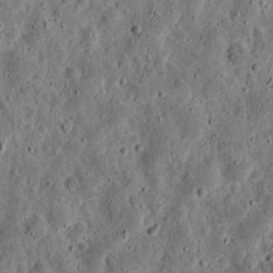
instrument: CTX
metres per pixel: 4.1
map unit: eHh
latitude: 11.2726
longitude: -73.8395
